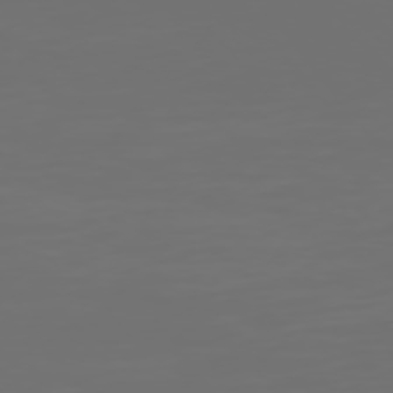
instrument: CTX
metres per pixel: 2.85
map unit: Hpe
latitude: 75.0270
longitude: -129.1970
